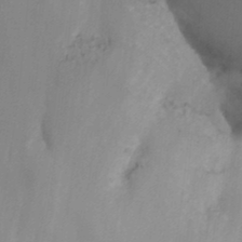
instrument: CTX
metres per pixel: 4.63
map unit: Nhu
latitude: -13.0675
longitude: -66.2522
